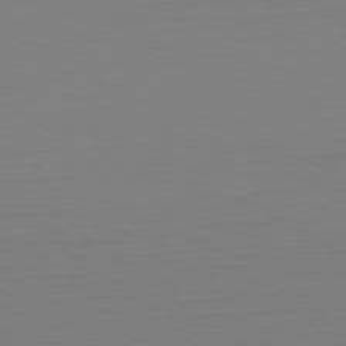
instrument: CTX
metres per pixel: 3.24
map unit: Hpe
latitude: -82.0472
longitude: 8.6329
